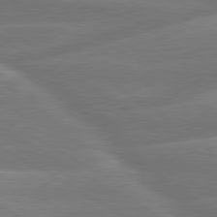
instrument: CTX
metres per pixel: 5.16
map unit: lApd
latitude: 79.8961
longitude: -129.3482
